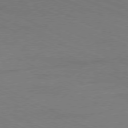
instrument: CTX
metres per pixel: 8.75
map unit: Ap
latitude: -77.1431
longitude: -74.1011
